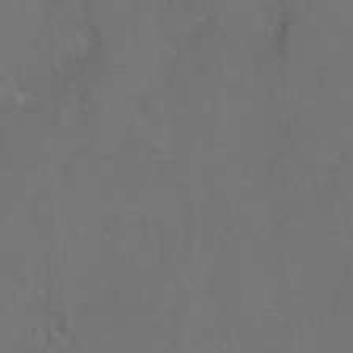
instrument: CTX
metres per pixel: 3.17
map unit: Hto
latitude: 3.1214
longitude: -32.8002
